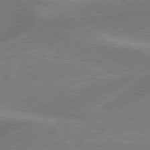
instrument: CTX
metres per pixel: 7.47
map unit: lApd
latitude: 78.8947
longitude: 179.4076
